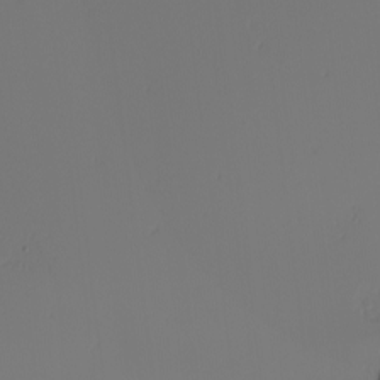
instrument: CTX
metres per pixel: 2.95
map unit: Nhu
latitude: -6.6140
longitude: -95.3104
